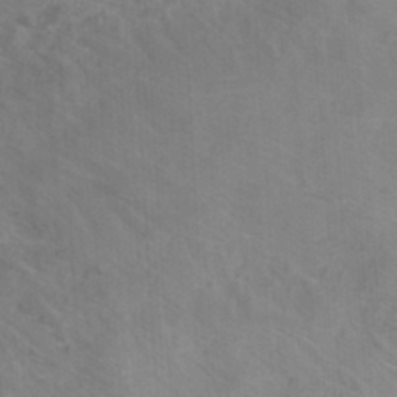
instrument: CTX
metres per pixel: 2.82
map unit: ANa
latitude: -39.1809
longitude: 96.1417
